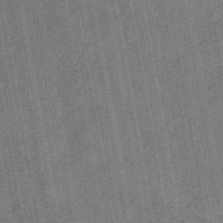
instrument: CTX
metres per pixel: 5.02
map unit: eHb
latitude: -30.0472
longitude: 70.4629
